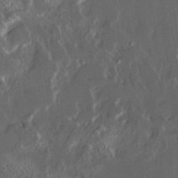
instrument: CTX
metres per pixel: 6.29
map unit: HNhu
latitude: 5.1970
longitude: 12.8408
